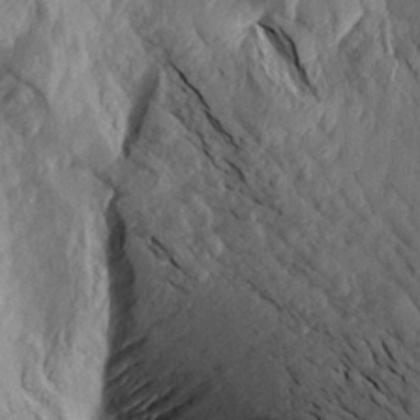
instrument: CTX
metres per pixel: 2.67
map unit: Aa
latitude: 19.2159
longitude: -145.8016
